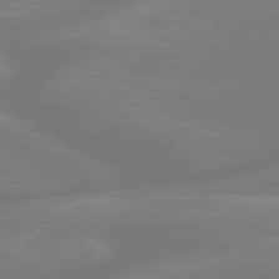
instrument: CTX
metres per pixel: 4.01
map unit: lApd
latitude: 79.6127
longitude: -143.3860
